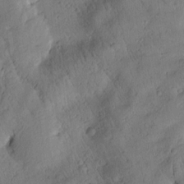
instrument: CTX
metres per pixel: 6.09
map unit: Htu
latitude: 2.7057
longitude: 178.1605
